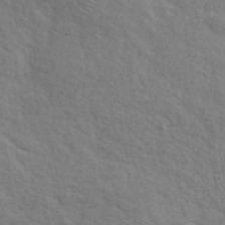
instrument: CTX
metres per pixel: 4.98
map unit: ANa
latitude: 41.6504
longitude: 29.6911
